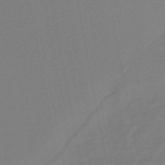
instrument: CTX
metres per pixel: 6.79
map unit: lHb
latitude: -46.6518
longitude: 74.7841
